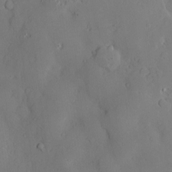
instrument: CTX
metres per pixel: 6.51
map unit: Nve
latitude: -8.7841
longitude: 176.0094
